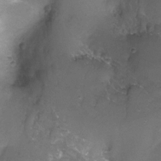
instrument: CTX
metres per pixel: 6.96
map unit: Nhu
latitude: -17.1620
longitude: -48.7813
